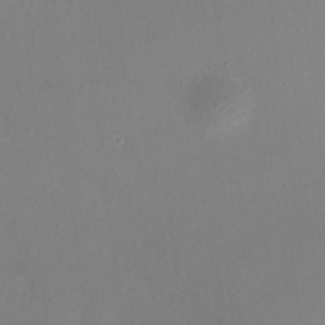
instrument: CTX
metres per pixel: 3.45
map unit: HNhu
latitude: 5.5182
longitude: 8.1417
